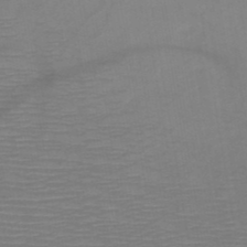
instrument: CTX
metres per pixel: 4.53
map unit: HNb
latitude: -48.4440
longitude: -44.9702
